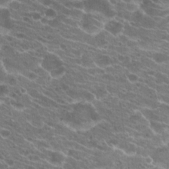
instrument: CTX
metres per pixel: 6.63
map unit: Hto
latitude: 21.4427
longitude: -39.7827
